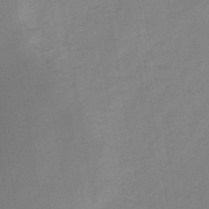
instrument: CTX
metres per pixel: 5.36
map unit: HNb
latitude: -45.2943
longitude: -38.7813
